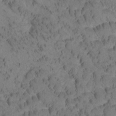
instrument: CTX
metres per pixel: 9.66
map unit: Htu
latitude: -3.4832
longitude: 172.8408
